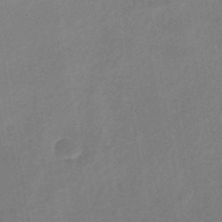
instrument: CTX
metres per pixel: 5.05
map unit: lHb
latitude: -37.5966
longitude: 72.4440
